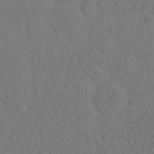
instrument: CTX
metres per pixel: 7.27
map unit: eHh
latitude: -2.9541
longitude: 18.6518
